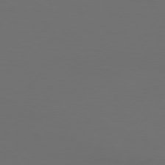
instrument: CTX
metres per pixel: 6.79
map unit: Hpe
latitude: 76.1955
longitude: -138.8002
